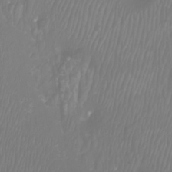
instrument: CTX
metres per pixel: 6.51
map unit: Htu
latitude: -8.8030
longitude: -74.7246
